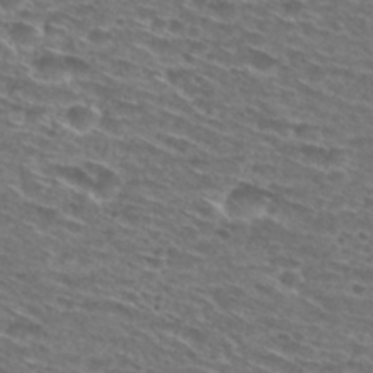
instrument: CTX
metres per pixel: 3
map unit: Hto
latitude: 29.4426
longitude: -46.5168
